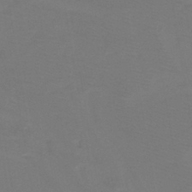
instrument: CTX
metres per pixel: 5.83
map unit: lHb
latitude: -42.7085
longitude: 52.8408
